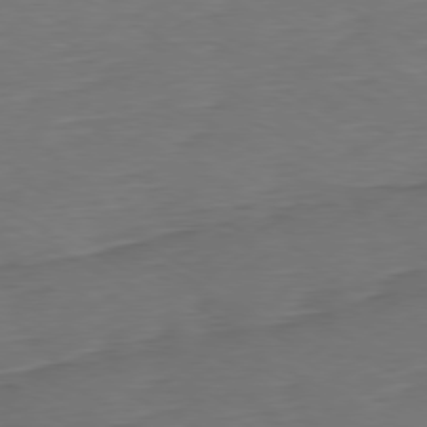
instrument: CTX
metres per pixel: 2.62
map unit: Ap
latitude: -79.5399
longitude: -56.8568
